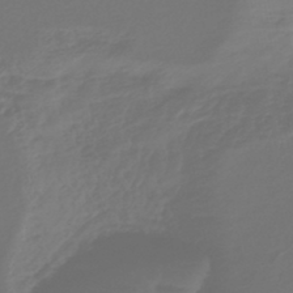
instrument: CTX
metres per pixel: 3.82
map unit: lHb
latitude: -43.5777
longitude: 77.7289
